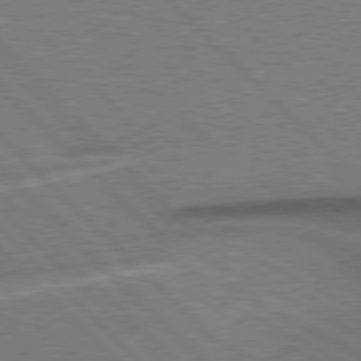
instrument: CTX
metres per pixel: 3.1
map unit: Hpe
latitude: 77.5938
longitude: -151.1214
